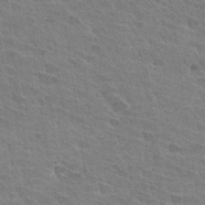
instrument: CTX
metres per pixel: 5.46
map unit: Hto
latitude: 31.5938
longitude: -41.3481
